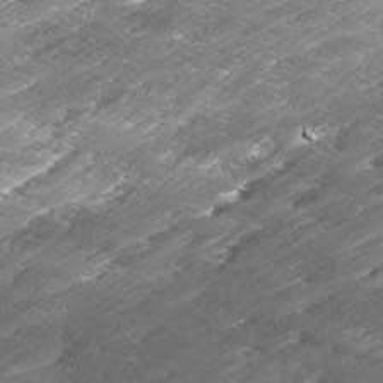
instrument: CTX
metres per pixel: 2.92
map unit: Ave
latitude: 16.8947
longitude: -136.9514
